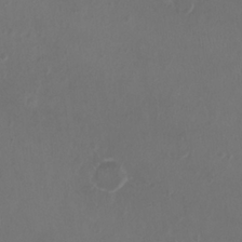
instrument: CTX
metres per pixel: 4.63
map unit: Ht
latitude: -1.7856
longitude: -19.4615
